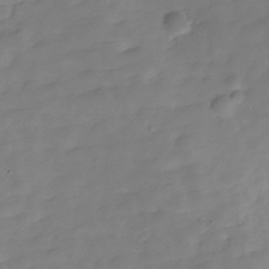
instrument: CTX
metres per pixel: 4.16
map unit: Hve
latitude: -29.7100
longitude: 91.9367
